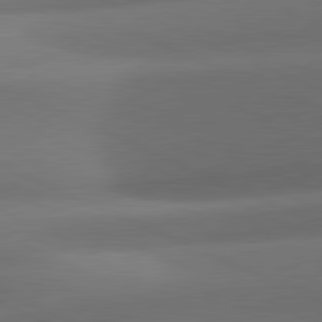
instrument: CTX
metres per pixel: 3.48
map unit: lApd
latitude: 81.7072
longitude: 133.6533
